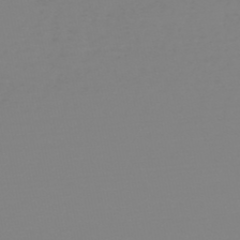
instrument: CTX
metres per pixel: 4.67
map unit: HNb
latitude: -48.6897
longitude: -50.6112
